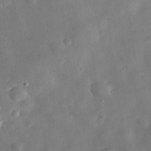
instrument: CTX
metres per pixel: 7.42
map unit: eHh
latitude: 29.8016
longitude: -72.6680
